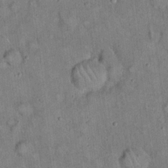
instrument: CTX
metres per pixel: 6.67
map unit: eHh
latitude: 19.5560
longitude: -60.8380
